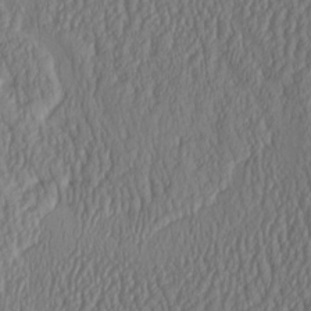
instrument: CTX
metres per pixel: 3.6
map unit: HNhu
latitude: -1.8423
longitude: 13.1809
